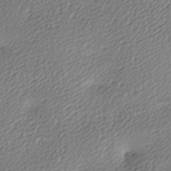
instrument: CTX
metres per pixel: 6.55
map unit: lAa
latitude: -9.5588
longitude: -126.5924
